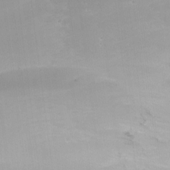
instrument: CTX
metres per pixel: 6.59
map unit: Ht
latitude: -10.1984
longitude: -27.7072
